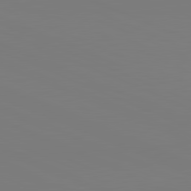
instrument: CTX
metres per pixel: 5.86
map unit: lApd
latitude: 82.0255
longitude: 147.7666
